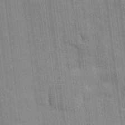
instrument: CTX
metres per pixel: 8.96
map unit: HNhu
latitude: 14.9514
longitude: 12.7463
